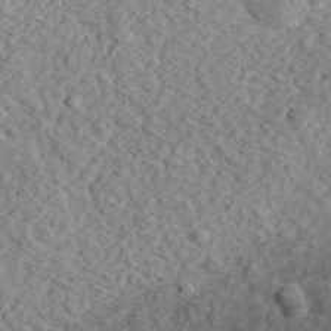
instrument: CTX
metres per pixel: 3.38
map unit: eHh
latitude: 37.1970
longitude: -79.6505
